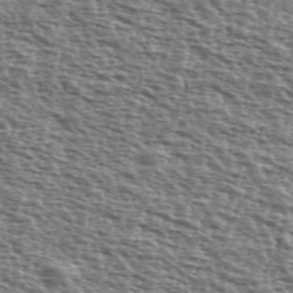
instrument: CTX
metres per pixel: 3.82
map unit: Ave
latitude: 39.4993
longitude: -111.6694
